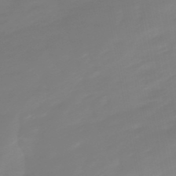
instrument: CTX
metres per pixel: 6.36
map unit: lHb
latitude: -49.6155
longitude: 82.2550
